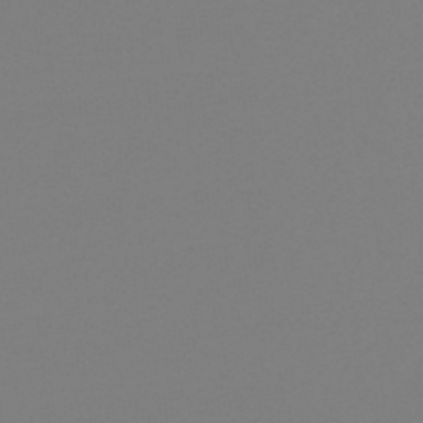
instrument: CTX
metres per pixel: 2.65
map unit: lHb
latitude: -48.7086
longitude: 65.8800
